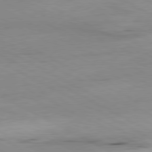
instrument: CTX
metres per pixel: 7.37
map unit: Ap
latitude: -80.8597
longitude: -92.8947
